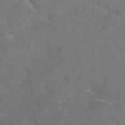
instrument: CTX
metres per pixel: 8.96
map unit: Hto
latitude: 34.9702
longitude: -48.9703
